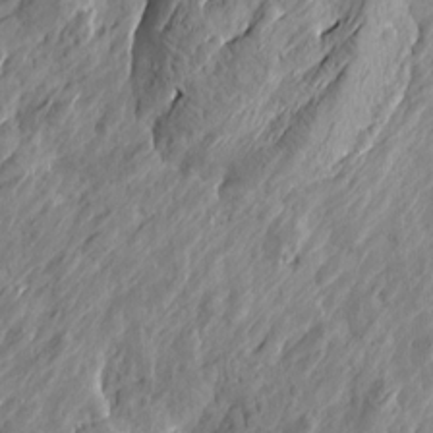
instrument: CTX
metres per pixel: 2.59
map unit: Htu
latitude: -2.8974
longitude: -178.4034
